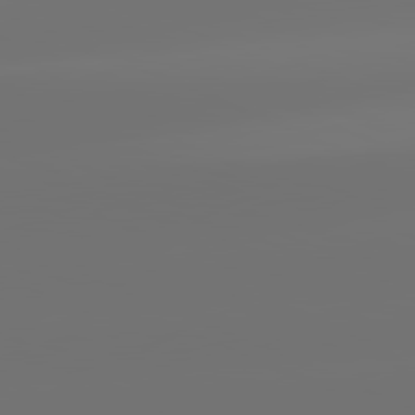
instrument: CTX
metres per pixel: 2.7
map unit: lApd
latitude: 81.8961
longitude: -152.3845
